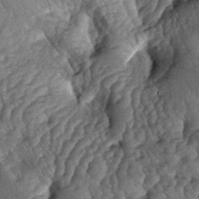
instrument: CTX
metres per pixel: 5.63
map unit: lAa
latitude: -5.5399
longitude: -125.9717
